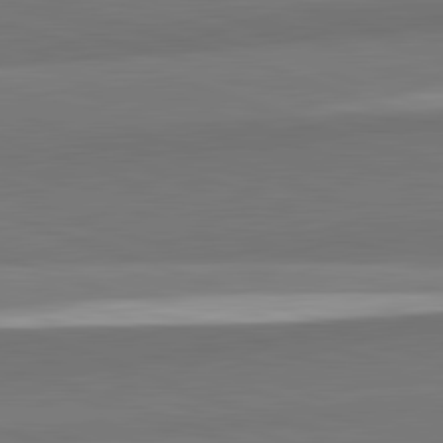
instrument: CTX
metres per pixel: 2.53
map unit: lApd
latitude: 82.4223
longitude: 152.3117
